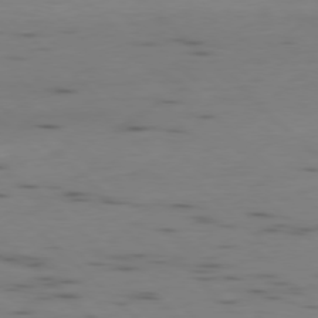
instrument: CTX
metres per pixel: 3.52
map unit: Ap
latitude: -78.5573
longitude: -62.3279
